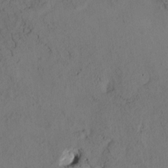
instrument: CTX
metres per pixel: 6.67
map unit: eHh
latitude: -1.2187
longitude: 16.6708
